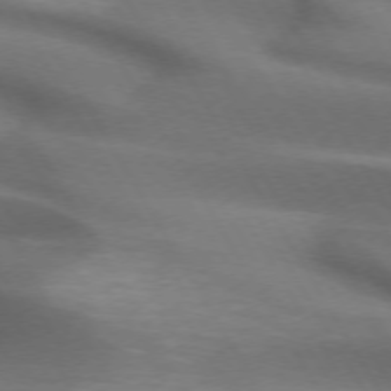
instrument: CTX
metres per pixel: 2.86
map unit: lApd
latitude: 72.6491
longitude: -51.7638
